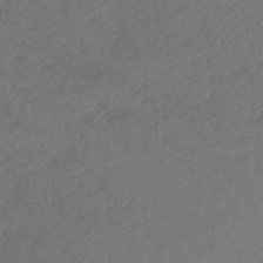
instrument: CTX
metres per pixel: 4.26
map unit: lHb
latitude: -43.2564
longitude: 75.7289
